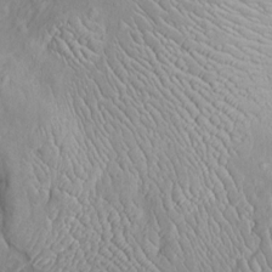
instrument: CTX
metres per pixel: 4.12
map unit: Htu
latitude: -5.7855
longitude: 152.2928
